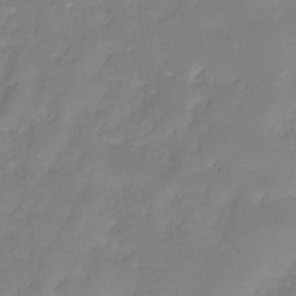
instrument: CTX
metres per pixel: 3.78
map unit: HNhu
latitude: -27.4076
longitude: 74.9542
